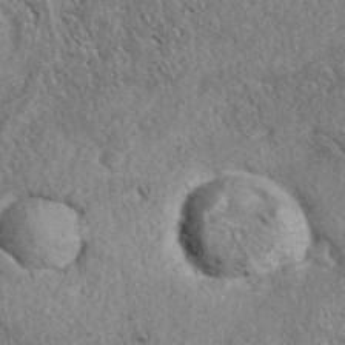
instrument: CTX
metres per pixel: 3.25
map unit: eAb
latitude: 37.6694
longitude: 112.3306
